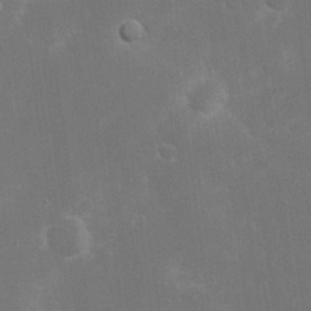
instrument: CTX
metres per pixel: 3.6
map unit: eHh
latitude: 20.0633
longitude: -69.6316
